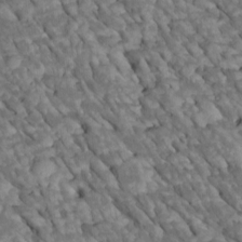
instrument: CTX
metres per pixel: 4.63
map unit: Htu
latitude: 1.5560
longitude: 144.1039
